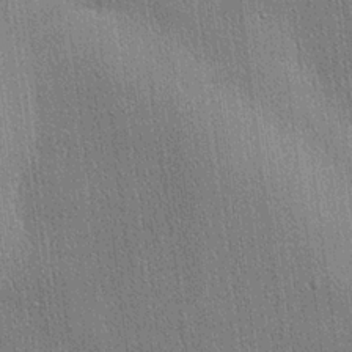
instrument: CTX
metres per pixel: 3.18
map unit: lHvf
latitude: 20.6680
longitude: 141.5210
